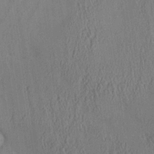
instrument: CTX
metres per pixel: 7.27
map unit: Aa
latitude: 25.7260
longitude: -133.9150
